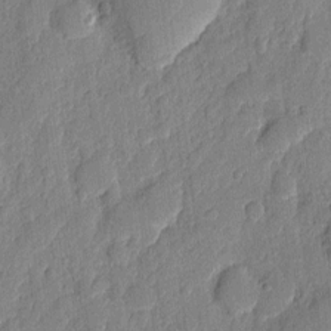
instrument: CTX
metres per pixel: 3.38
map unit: eHh
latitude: 6.8569
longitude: -73.2537
